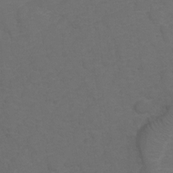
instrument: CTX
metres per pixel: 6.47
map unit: Hto
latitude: 5.4804
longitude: -30.7058
